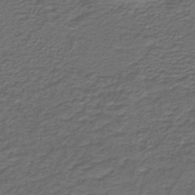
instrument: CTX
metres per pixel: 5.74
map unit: lHb
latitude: -39.7856
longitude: 53.6532
